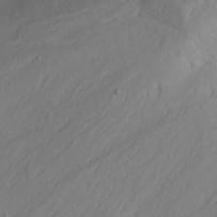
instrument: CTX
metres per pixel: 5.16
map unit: Nhu
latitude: -4.8408
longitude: -82.1011
